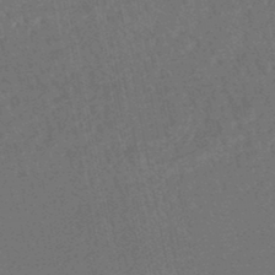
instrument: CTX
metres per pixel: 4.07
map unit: HNhu
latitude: -47.7099
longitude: 99.2754
